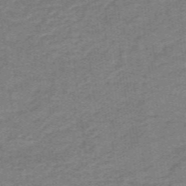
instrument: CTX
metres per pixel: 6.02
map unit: lHb
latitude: -41.0486
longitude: 53.9556
